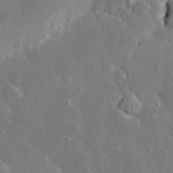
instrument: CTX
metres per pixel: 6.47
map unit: lHvf
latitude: 32.8191
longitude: -85.4615
